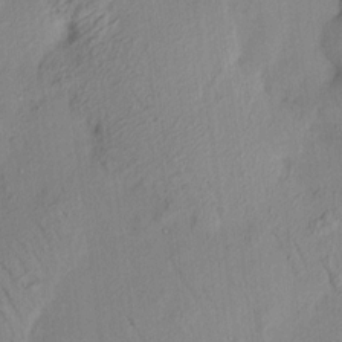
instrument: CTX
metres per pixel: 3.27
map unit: HNhu
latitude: 12.1200
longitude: 9.1809
